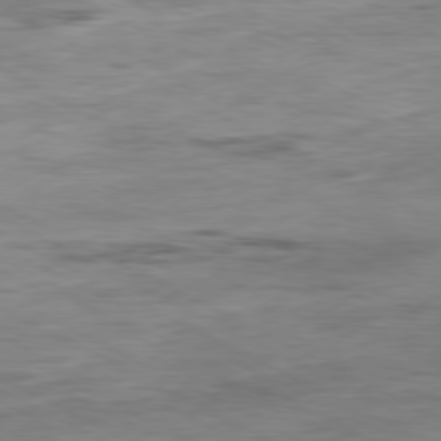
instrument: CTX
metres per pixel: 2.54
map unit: Ap
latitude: -80.3495
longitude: -75.8394
